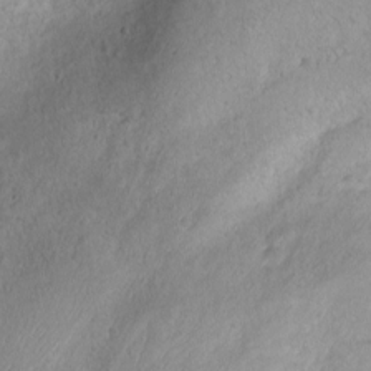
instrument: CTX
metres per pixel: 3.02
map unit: Nhu
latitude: -1.2943
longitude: -74.1200
